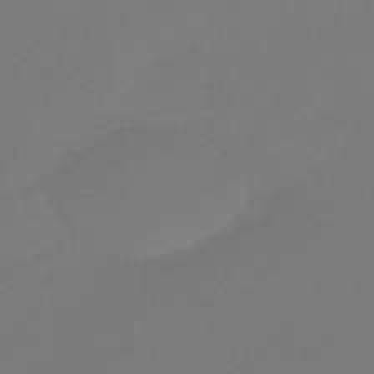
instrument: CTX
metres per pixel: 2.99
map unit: eHb
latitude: -46.9919
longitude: 85.9556
